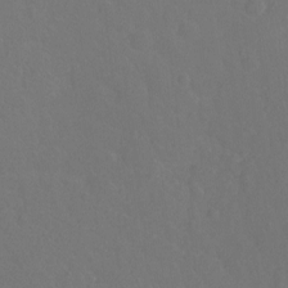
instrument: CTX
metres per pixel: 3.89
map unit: Hto
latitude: -3.2942
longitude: -34.8191
